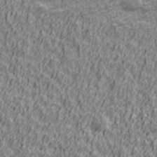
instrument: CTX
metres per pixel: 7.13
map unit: Ave
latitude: 41.5938
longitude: -112.5357
